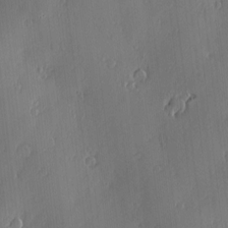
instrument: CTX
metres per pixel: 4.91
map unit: Nve
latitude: -7.5210
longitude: 173.8989
